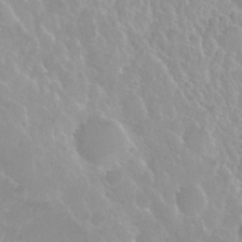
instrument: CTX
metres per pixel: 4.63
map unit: Nhu
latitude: 29.3293
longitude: -55.0269
